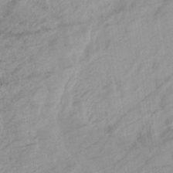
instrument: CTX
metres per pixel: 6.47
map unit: eHb
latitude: -33.0865
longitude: 70.7841
